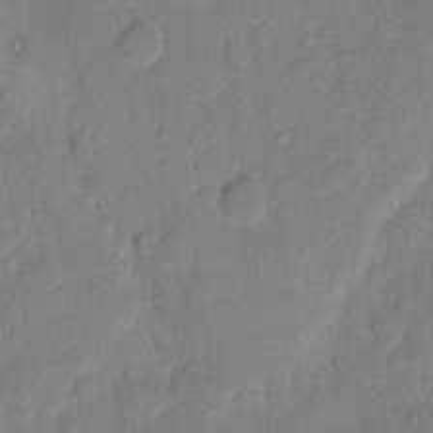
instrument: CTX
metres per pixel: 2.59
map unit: eHh
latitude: 11.3860
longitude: -65.5182
